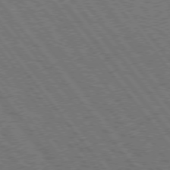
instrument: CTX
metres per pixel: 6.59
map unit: Hpe
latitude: 75.1025
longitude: -149.9717
